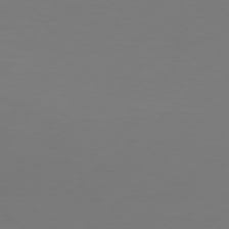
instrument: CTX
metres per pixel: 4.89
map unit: Hpe
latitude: 76.1389
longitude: -130.9136
